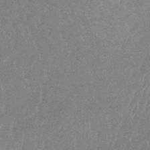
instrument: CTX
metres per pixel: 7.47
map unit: lHb
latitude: -34.5385
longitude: 69.4076
